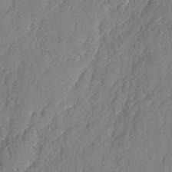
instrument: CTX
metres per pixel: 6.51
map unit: eHh
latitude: 4.8002
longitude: -76.2711
